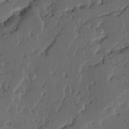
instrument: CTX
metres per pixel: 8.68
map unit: Ave
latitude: 14.7813
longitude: -136.8002
